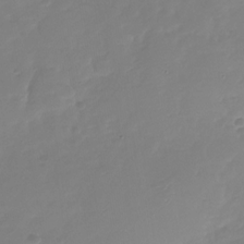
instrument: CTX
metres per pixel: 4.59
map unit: Nhu
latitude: -28.3495
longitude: -60.5545
